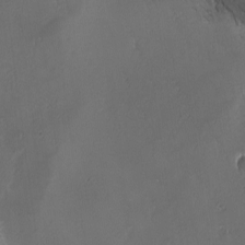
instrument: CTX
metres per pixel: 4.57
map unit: Ave
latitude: -7.4076
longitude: -121.8962
